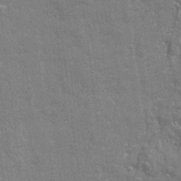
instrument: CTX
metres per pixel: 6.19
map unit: Ave
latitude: 21.7639
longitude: -133.4049
